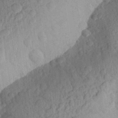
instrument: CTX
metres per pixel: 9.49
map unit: Aa
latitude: 26.3656
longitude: -145.3481
